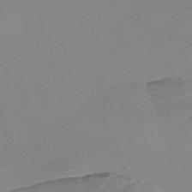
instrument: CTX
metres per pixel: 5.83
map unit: Nve
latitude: -58.4628
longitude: 58.0472
